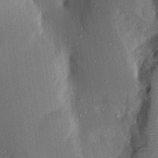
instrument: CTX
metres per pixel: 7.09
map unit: Aa
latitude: 15.5938
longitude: -148.7057
